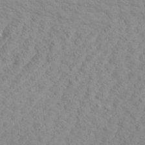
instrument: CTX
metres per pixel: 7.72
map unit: Aa
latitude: 22.2900
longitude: -142.2145
